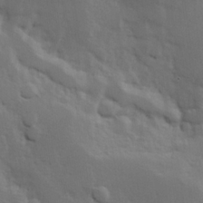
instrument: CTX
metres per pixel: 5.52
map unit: Hve
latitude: 25.0836
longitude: 145.5966
